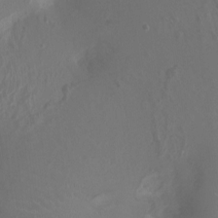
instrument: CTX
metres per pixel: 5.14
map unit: Ht
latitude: -2.9919
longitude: -16.7246
